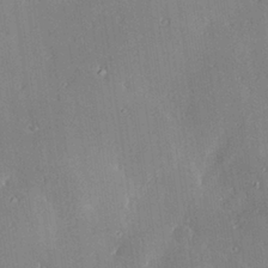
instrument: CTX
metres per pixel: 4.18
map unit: Hve
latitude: 28.2333
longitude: -93.6505
